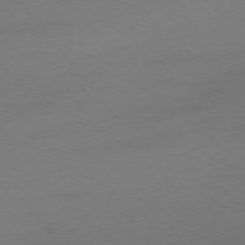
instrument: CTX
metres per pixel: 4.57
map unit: Hpe
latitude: -75.6722
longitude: -15.6127
